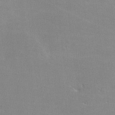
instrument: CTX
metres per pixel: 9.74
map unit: lHvf
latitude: -12.5763
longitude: -101.5938
